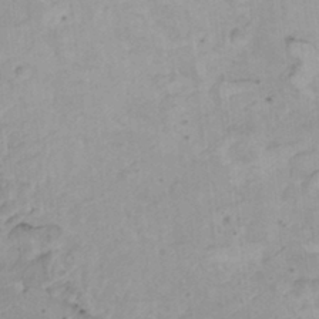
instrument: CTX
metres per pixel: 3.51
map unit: HNhu
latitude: 3.6505
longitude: 3.8989
